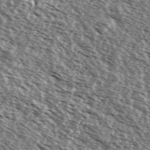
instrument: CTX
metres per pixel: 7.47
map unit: Ave
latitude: 37.7450
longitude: -111.9339
